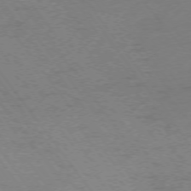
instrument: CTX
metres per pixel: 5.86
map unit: Ap
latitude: -75.5399
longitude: -71.8583
